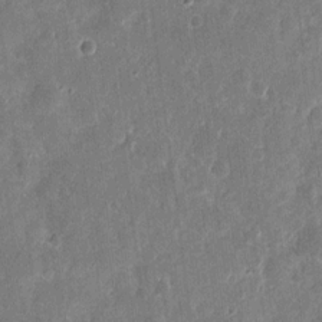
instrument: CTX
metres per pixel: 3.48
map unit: eHh
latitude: 11.0836
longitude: -72.7813
